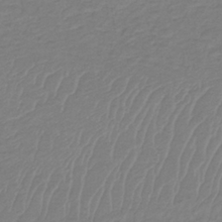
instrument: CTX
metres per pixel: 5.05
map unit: lHb
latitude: -34.8975
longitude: 66.5007
